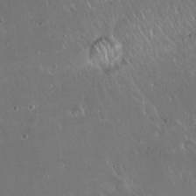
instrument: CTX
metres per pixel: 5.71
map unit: Hto
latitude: 18.8947
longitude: -57.8394
